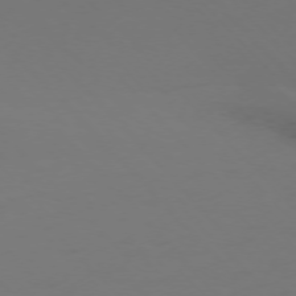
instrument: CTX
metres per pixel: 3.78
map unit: Ap
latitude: -76.0661
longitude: -79.2915
